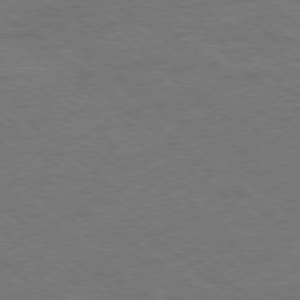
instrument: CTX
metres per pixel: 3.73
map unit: Hpe
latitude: -78.7463
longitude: -15.3482
